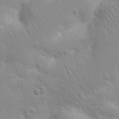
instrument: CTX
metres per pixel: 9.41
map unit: Nhu
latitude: 17.1403
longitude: -75.1025
